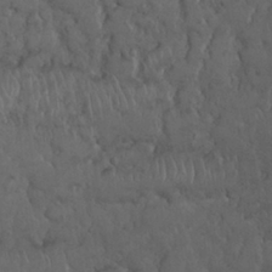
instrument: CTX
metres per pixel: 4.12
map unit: Nhu
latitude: 28.4034
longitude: -67.8016
